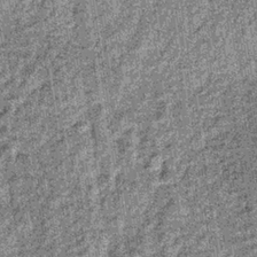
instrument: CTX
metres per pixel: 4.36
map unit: lHb
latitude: -36.8597
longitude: 64.3873
